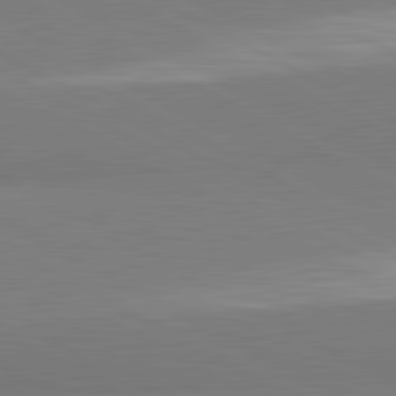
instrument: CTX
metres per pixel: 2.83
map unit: lApd
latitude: 81.6694
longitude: 159.5777
